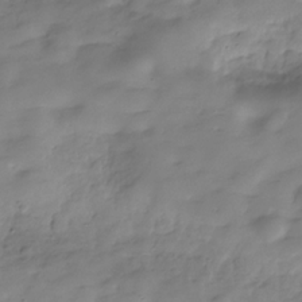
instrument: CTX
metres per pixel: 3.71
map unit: Hve
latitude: -30.1228
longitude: 90.8786
